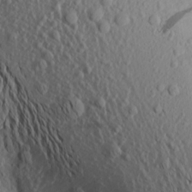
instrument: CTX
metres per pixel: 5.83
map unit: Aa
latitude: 19.0647
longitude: -144.1200
